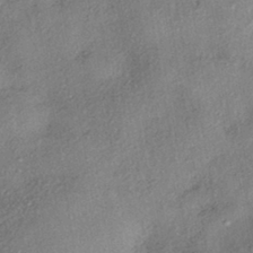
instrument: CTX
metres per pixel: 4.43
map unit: eHh
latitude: -41.8422
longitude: 120.1605
